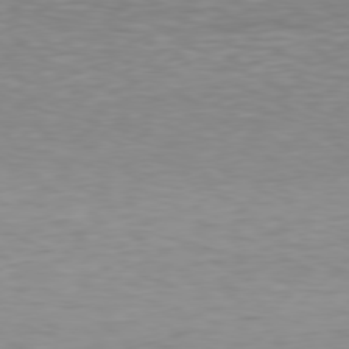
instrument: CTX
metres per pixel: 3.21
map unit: Hpe
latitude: 78.0255
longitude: -122.0444
